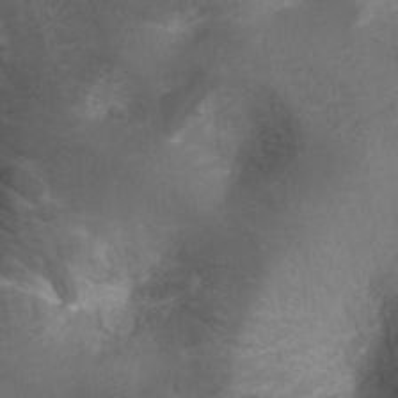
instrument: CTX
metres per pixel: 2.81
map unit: Ht
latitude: 4.8947
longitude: -30.3090
